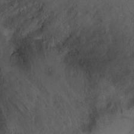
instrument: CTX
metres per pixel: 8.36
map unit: Ht
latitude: 0.6490
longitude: -36.7435
